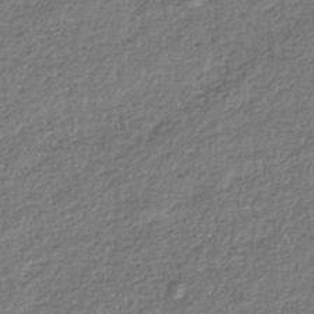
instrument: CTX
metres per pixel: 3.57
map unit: HNhu
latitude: -36.6707
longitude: 32.5574
